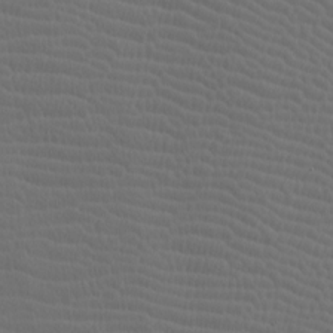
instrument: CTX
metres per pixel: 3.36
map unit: lAa
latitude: -9.3132
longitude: -125.7827
